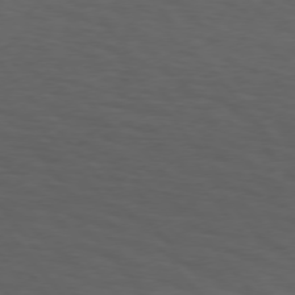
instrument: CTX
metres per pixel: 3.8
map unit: Hpe
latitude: 75.6127
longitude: -131.6316
